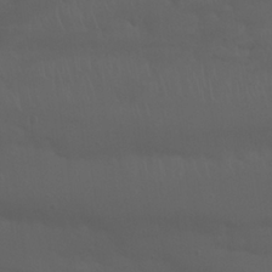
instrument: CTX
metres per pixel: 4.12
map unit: Nhu
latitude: 22.9325
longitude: -65.4993
